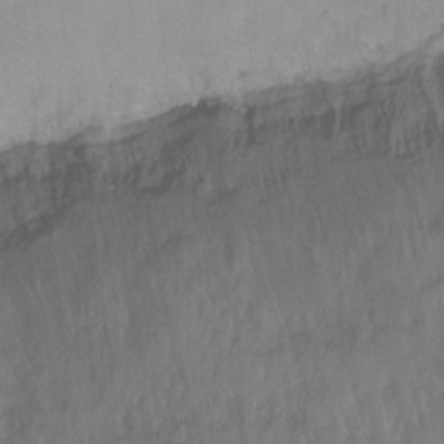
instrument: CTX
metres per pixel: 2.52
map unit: Nhu
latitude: -8.2550
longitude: -42.5168
